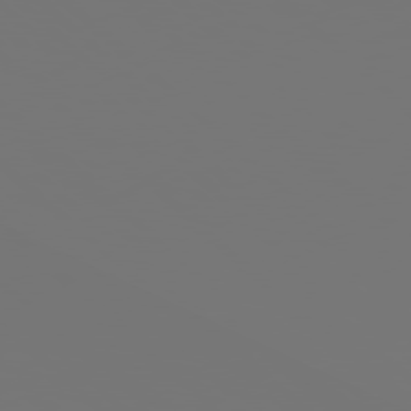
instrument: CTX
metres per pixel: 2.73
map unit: Hpe
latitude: 77.7638
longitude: -177.2348
